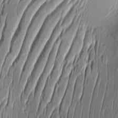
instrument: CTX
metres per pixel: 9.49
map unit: Aa
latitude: 8.6302
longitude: -131.8206
